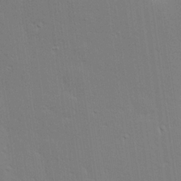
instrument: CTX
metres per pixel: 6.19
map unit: Hve
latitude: 25.1781
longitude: -93.7827
